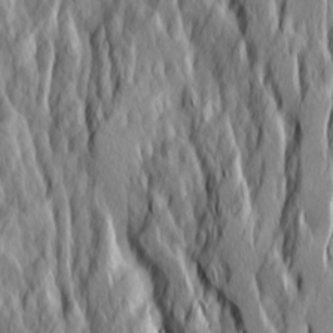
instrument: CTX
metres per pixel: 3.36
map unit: Ave
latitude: 14.8002
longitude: -135.3481
